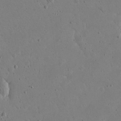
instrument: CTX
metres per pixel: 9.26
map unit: eHh
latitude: 21.0648
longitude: -68.6680
